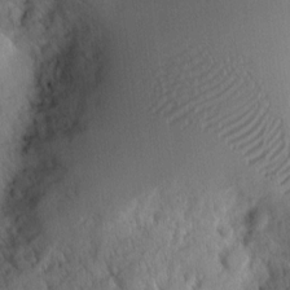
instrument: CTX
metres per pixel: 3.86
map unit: Ht
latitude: 7.3293
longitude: -76.2333
